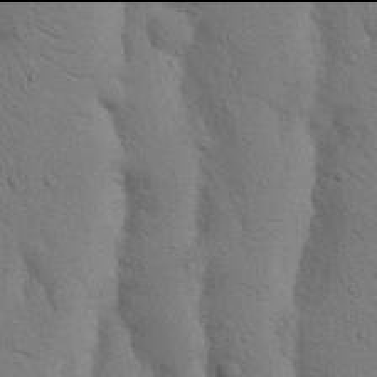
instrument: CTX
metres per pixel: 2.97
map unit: Nhu
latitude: 17.9906
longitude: -75.8772
